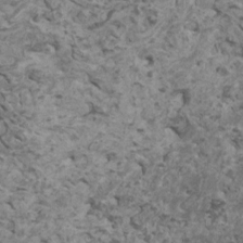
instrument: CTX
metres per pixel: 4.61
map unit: HNhu
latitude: 2.4223
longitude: 3.8611
